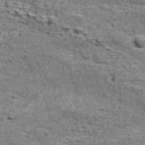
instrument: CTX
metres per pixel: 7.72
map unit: Ave
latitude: 18.1200
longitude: -134.0822
